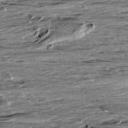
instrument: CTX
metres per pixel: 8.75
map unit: Aa
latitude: 8.8758
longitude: -138.6679
